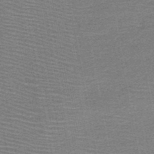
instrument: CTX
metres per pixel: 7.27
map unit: HNb
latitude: -48.5574
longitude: -45.3481
